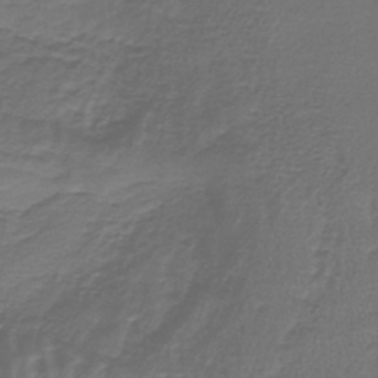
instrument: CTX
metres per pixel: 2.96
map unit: lHb
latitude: -42.1605
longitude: 58.5195
